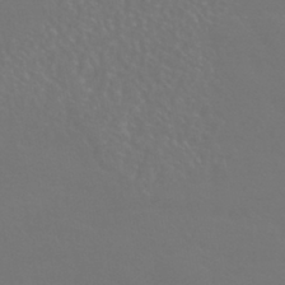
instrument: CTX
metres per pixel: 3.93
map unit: HNhu
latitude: -43.0675
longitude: 93.8611
